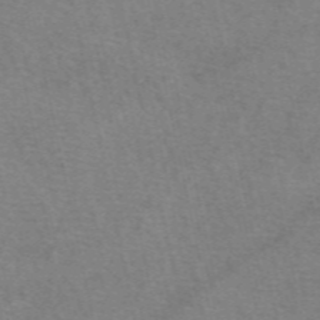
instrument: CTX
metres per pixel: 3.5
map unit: eAb
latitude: 50.5734
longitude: 105.8044
